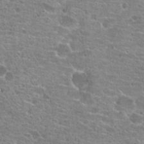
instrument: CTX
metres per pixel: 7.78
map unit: Hto
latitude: 21.0270
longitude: -42.3845
